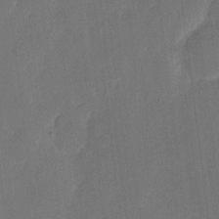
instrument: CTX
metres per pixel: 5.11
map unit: eHh
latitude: 7.1781
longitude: -68.5546
